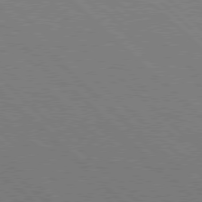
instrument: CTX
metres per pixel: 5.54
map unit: Hpe
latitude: 77.4615
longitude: -127.6505
